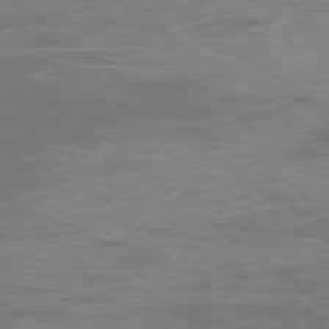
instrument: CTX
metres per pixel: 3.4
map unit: Ap
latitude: -78.6518
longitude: -97.1025
